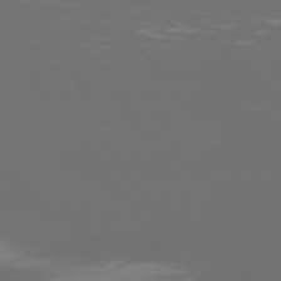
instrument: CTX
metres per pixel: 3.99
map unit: Hpe
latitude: 74.4034
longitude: -124.7246
